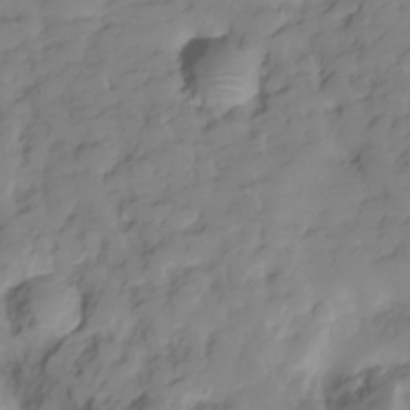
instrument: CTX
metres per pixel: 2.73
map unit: Hve
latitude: -28.8786
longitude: 91.2943
